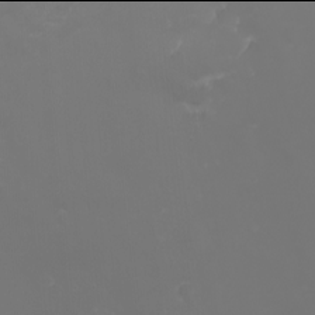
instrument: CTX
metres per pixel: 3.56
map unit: Nhu
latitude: -2.0094
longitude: -76.2711
